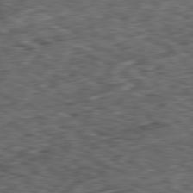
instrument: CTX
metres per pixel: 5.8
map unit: Ap
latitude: -80.8219
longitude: -73.7828
